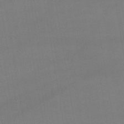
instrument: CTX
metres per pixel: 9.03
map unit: lHb
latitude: -44.1417
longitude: 76.7085
